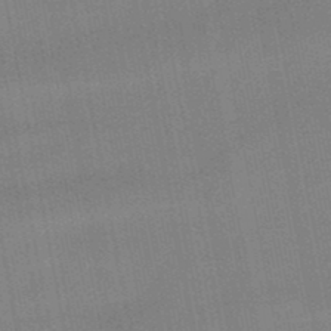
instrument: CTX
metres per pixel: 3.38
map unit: lHb
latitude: -48.6708
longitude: 80.0283
